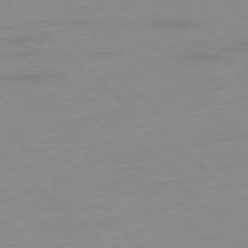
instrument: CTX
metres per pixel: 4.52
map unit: Hpe
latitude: -78.2361
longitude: -20.7435
